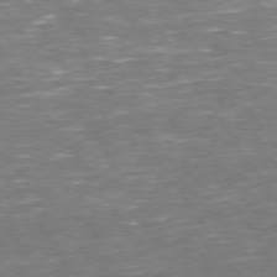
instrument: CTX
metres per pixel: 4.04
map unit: Hpe
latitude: 73.7450
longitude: -125.1403
